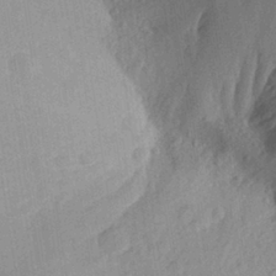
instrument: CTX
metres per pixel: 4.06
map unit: Aa
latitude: 27.0836
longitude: -145.5371
